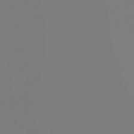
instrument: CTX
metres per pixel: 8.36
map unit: eHh
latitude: -5.9745
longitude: -87.1214
